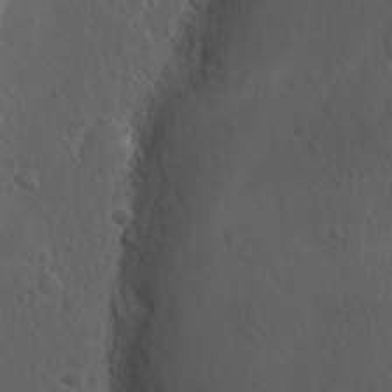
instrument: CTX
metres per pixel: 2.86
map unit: Ave
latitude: -9.0675
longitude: -121.4427
